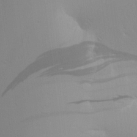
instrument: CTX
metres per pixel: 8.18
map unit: Aa
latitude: 18.3278
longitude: -141.9528
